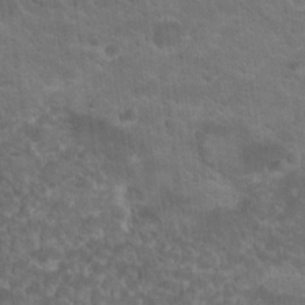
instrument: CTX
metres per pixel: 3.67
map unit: Hto
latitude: 19.1592
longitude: -35.4615
